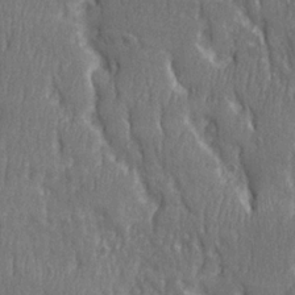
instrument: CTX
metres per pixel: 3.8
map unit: Ave
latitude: 22.4601
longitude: -134.3467
